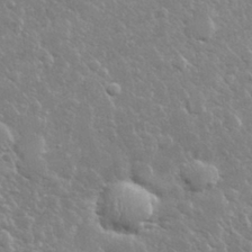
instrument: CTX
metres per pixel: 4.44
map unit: lHvf
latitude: 32.0633
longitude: -93.2537
